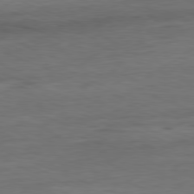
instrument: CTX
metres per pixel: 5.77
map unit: Ap
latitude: -81.2565
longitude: -80.0633
